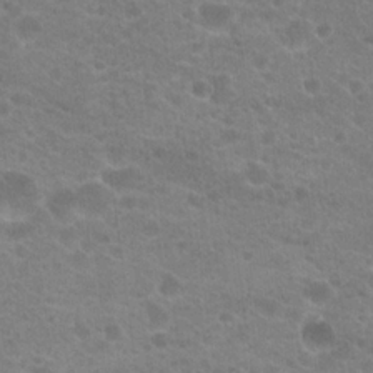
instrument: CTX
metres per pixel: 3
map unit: Hto
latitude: 20.3468
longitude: -38.3467
